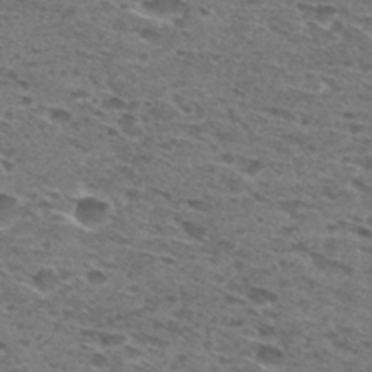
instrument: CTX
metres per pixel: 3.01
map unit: Hto
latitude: 30.5168
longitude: -47.9528
